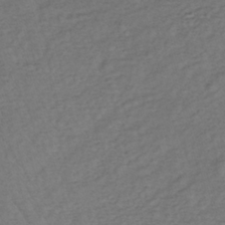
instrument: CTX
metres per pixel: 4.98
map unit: lHb
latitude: -35.7667
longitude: 69.3887
